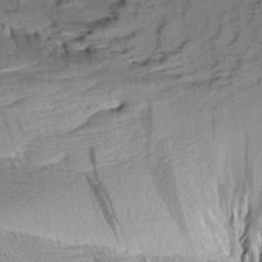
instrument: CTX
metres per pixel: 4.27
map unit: Aa
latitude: 9.3482
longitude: -141.0458
